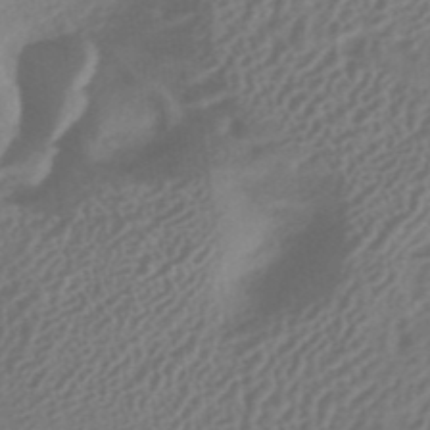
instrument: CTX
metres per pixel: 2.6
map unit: HNhu
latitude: -42.0283
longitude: 92.7841
